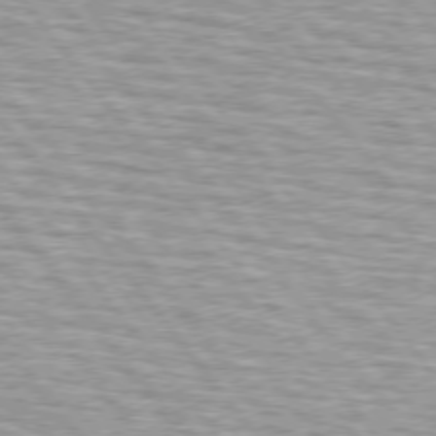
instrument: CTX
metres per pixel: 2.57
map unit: lApd
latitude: 75.0836
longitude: -76.1955
